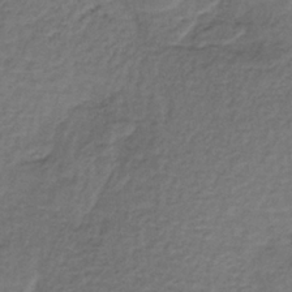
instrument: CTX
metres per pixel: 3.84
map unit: lHb
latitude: -35.2565
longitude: 61.4265
